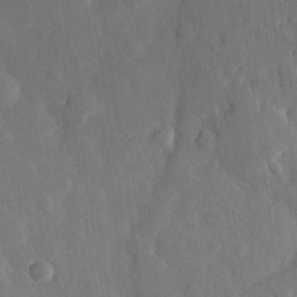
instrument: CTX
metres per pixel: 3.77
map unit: eHh
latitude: 29.9150
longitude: -78.0822
